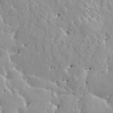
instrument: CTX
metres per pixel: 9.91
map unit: HNhu
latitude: 3.9339
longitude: 6.4440
